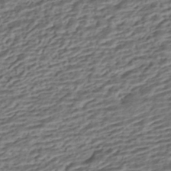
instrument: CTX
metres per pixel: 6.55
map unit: HNhu
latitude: -43.1431
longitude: 105.3509
